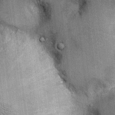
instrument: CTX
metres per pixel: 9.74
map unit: Ht
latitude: -2.7085
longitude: -12.9892
